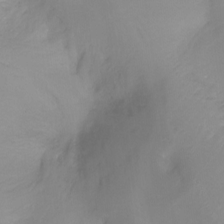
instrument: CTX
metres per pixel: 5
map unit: Ht
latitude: -17.2376
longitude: -47.2159
